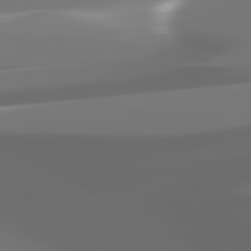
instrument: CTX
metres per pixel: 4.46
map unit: lApd
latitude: 82.3278
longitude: -146.1767
